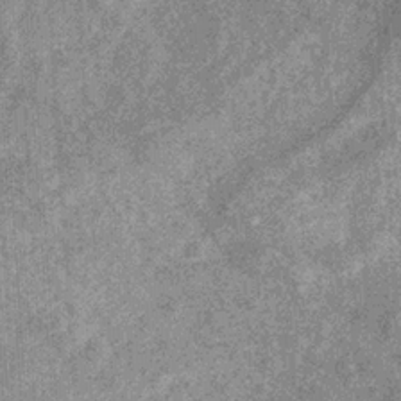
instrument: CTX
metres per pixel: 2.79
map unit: eHb
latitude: -31.6911
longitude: 69.6343
